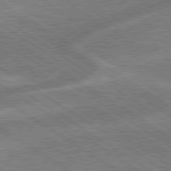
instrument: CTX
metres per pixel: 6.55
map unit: lApd
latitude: 79.3482
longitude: -165.4426
